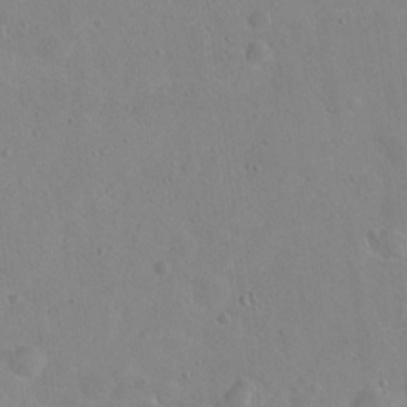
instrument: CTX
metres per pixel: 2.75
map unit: Hto
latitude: 17.1025
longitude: -39.4237
